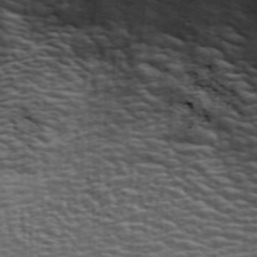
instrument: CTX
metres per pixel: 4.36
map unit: ANa
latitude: 43.7828
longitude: -85.8206
